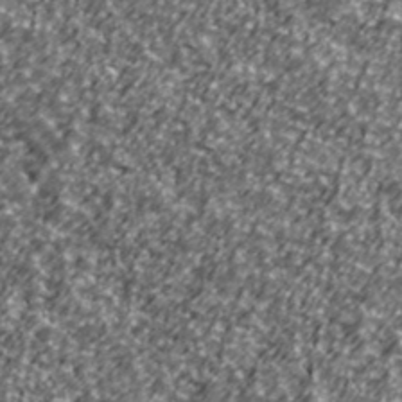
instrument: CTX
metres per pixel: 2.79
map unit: Ave
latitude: 41.3481
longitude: -114.0444
